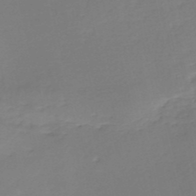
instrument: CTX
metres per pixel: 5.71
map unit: eHh
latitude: -52.2172
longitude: -24.5545
